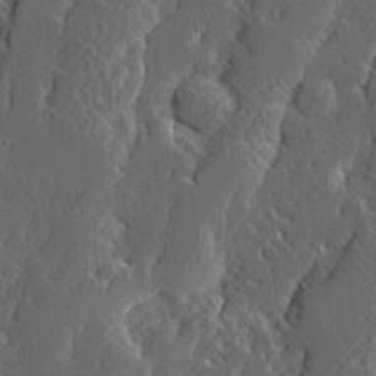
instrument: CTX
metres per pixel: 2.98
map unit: Ave
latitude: 14.0633
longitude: -136.6113
